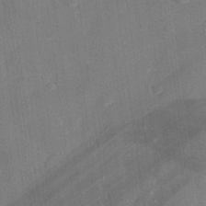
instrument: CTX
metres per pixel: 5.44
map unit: eHh
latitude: 28.4790
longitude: -81.8205
